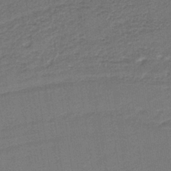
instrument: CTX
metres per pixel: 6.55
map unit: lHb
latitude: -37.6910
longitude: 57.1242
